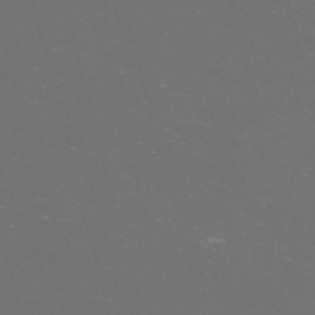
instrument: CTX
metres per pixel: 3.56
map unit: Nve
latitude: -57.5588
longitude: 52.7274
